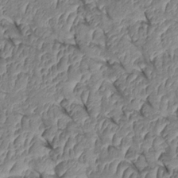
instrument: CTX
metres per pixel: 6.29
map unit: Htu
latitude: 1.6127
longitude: 147.9367
